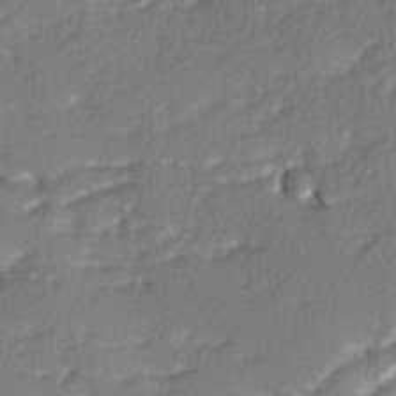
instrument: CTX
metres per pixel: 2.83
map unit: Ave
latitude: 2.4790
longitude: -110.4034
